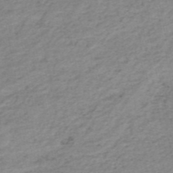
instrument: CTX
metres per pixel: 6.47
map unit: HNb
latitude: -51.7100
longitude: -53.0081
